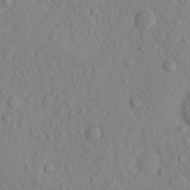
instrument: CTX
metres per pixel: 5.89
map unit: eHh
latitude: -1.0487
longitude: 18.2173
